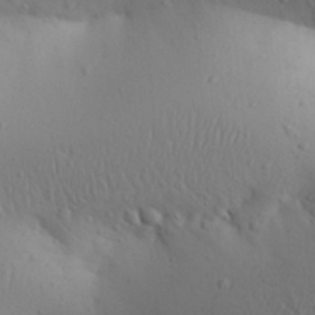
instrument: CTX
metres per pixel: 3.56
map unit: Aa
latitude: 30.1200
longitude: -146.2712
